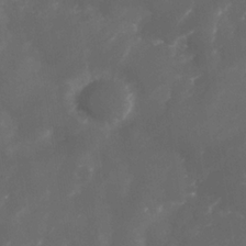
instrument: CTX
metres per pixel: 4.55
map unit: Nhe
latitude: -34.3117
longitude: -145.3481
